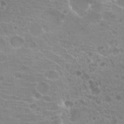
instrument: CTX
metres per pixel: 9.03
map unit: Hto
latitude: 20.8002
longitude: -40.5545
